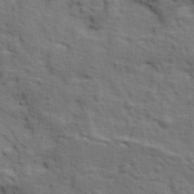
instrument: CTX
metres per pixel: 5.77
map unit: Ave
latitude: 11.1970
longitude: -103.8394
